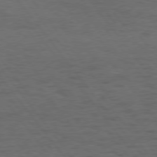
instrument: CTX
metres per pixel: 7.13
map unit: Hpe
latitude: 75.2537
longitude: -136.9136
